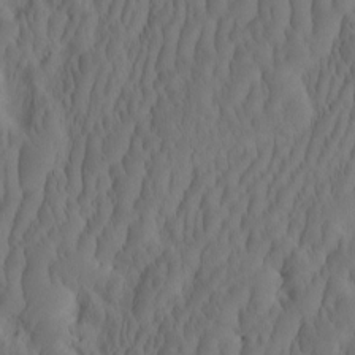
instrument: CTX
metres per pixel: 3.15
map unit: eHh
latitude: -2.2550
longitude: 16.1984
